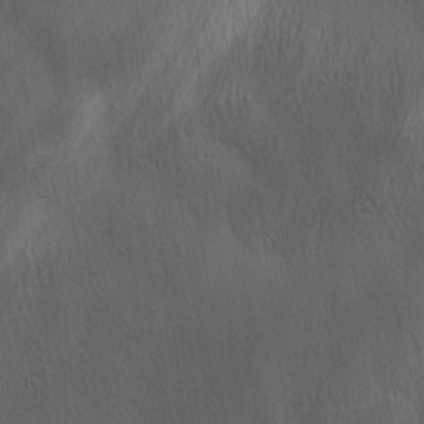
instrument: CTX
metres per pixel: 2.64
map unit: Ave
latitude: 22.4412
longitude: -136.7058
